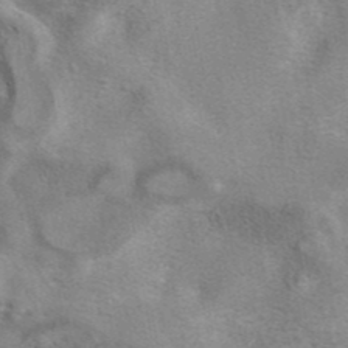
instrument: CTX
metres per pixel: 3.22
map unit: eAb
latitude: 41.3859
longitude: 107.4455
